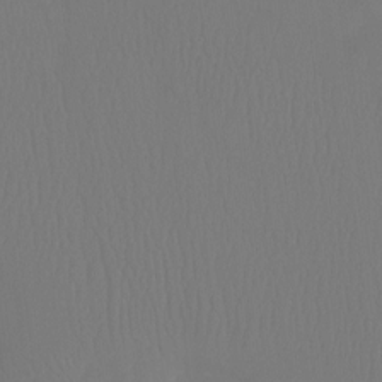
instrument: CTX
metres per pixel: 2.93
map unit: Ht
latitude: -7.2943
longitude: -31.1215
